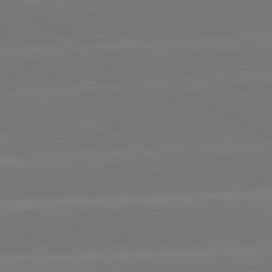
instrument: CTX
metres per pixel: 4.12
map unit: lApd
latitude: 81.3104
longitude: -153.3482
